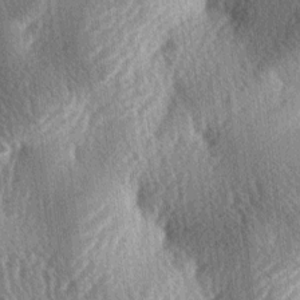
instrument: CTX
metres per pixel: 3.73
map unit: lAa
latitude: -4.1228
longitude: -126.2523
